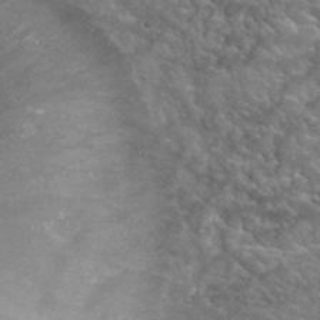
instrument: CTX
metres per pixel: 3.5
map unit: Hto
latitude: 32.8380
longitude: -49.0269
